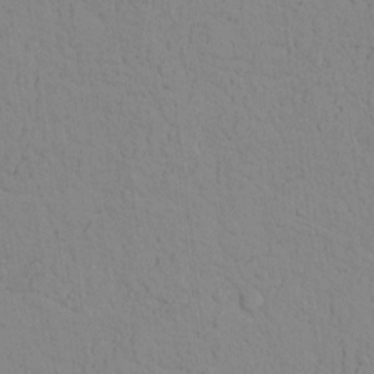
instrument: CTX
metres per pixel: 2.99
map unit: lAvf
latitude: 8.9703
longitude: 168.4629
